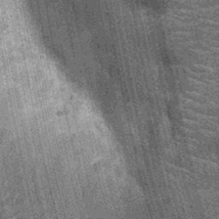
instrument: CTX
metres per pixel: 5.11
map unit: Nhu
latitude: -12.1228
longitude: -22.2333
